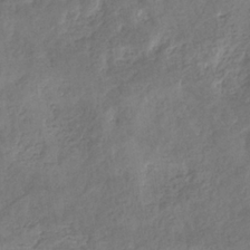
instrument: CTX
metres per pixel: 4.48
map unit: eHb
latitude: -34.2550
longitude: 77.0109
